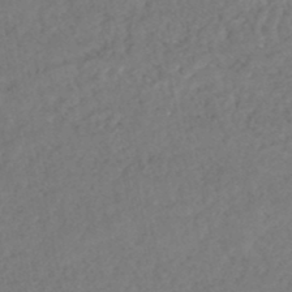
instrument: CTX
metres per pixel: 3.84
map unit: HNhu
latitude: -47.6344
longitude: 97.9745
